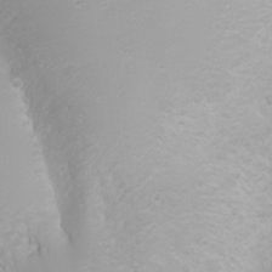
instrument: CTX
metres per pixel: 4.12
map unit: Nhu
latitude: -0.1039
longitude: -76.7813
